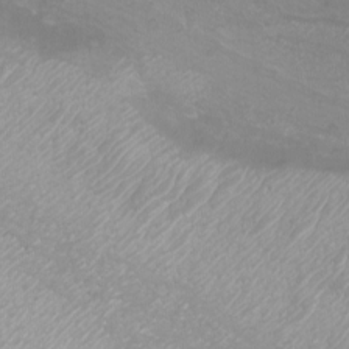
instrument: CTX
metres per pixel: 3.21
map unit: eHh
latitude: -7.4265
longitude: -76.5545
